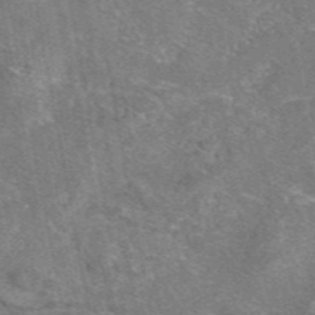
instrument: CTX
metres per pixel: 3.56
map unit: eAb
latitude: 47.0270
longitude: 103.4077
